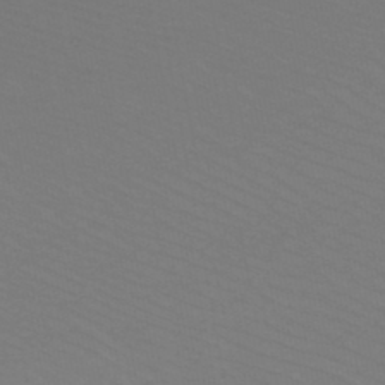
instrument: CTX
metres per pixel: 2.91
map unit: HNb
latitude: -46.8408
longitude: -43.5182
